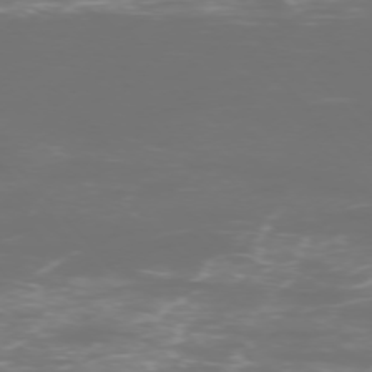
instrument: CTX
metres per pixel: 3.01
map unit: Ap
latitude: -75.2187
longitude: -76.1577
